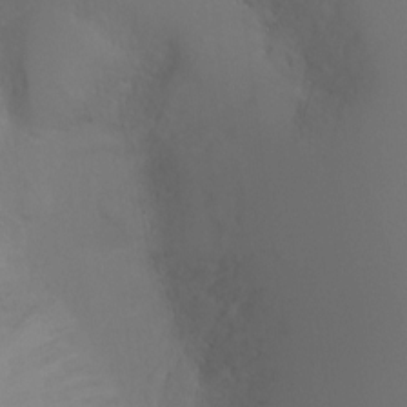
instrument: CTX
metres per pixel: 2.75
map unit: Ht
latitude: -10.0850
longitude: -45.6694
